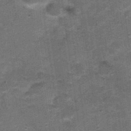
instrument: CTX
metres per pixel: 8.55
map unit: Nhu
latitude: 3.0458
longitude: -17.2537
